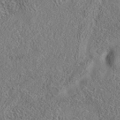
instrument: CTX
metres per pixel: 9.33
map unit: eAb
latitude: 35.5371
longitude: 107.9367
